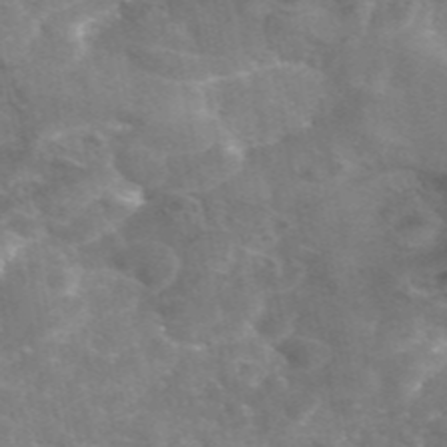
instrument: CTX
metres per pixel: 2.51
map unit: eAb
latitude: 46.1767
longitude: 120.1983
